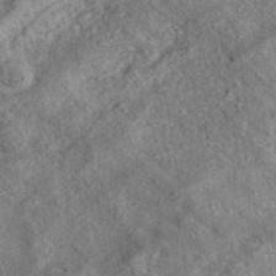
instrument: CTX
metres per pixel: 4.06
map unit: eAb
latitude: 36.7435
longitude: 112.0850
